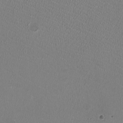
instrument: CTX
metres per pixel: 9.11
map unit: HNhu
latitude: -2.6518
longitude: -2.2711
